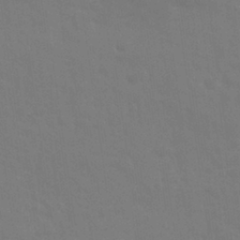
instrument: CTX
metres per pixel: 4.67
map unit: Nhu
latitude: 28.4034
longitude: -64.4790
